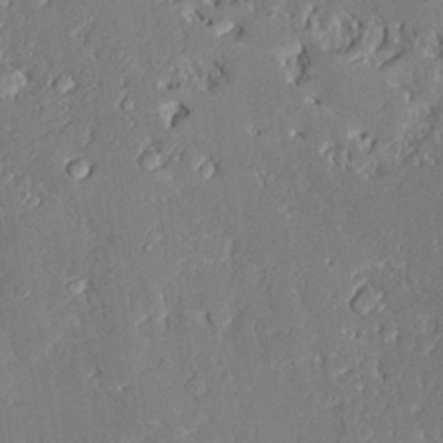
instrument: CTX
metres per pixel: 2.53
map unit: Ave
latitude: 22.5168
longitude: -128.5168
